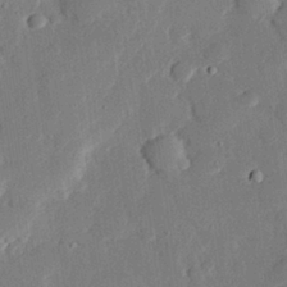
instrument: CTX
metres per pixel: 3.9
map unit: eHh
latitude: 28.4790
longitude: -81.0458
